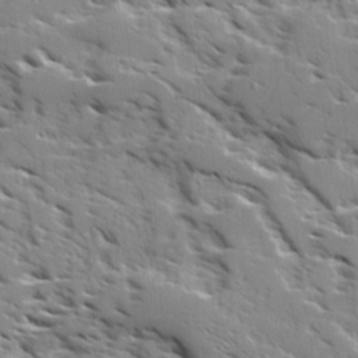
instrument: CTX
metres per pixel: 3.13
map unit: Ave
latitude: 16.8758
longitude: -129.6316
